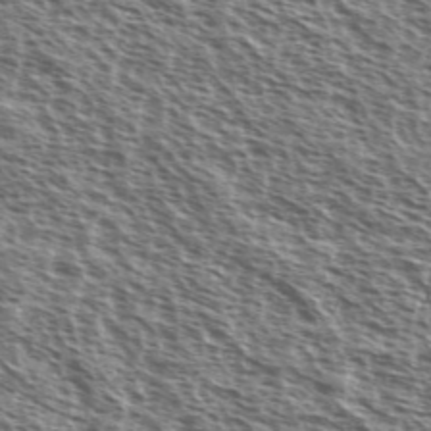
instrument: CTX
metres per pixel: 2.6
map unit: Ave
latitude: 37.6883
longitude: -111.4805
